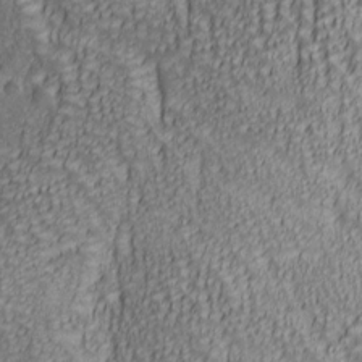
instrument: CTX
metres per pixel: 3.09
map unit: lAa
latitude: 6.7813
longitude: -116.5357
